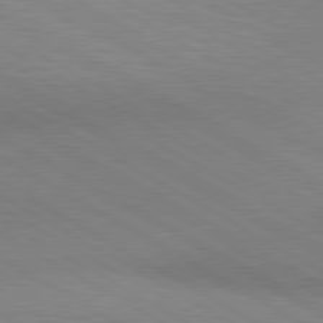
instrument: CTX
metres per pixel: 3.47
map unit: lApd
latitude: 80.3278
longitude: 125.3321
